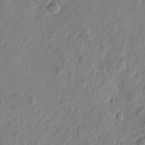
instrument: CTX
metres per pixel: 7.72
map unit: Htu
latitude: 1.8016
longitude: -178.7813
